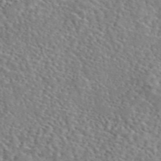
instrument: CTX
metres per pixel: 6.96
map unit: eAb
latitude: 44.9136
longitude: 113.6155
